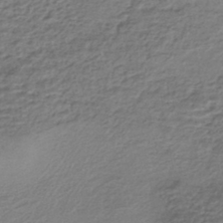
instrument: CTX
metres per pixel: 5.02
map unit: HNhu
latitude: -43.1242
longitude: 103.3321
